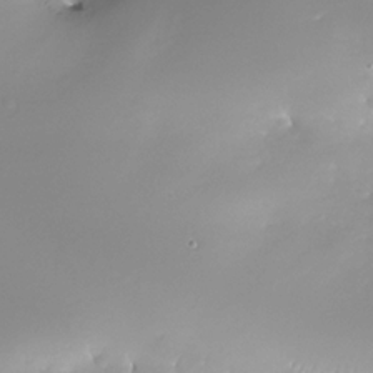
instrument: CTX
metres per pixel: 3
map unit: Nhe
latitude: -32.8786
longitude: -117.8206
